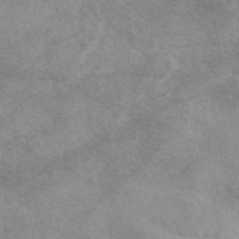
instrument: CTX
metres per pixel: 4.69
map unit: eAb
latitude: 48.0255
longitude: 123.2376
